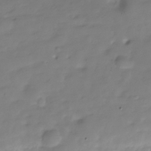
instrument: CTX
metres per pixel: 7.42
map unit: Hve
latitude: -30.2739
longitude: 91.8612
